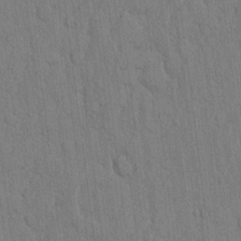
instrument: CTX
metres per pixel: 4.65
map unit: Hto
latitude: 12.2334
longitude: -56.0633
